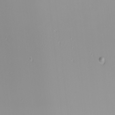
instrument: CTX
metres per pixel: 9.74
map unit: Nhu
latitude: -6.6707
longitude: -83.4237
